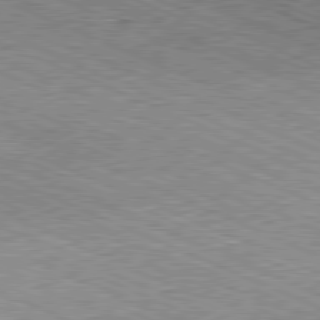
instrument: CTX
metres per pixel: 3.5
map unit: Hpe
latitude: -81.6155
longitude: 11.8234
